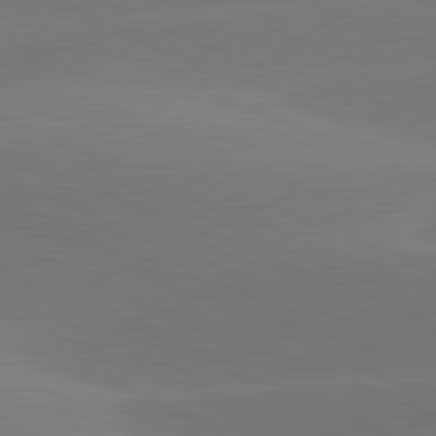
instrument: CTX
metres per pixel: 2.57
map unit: lApd
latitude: 81.7072
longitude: -155.8016
